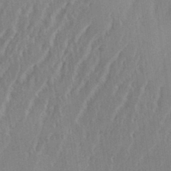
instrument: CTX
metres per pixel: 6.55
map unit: eHh
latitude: 34.2900
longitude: -133.5371
